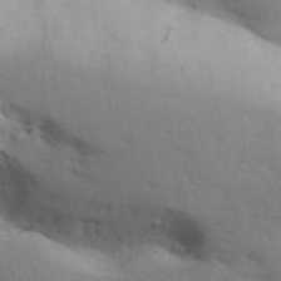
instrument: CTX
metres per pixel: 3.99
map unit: Aa
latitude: 31.2915
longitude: -146.3846
